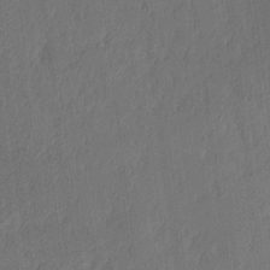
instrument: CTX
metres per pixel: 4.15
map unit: Ave
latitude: 13.8206
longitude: -106.5168
